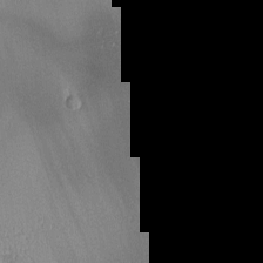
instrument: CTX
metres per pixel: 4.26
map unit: lAa
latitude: 1.3670
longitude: -116.4601
